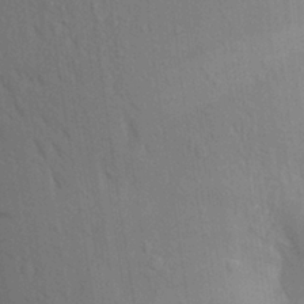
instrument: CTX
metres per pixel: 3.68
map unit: Aa
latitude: 18.9513
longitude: -149.5560
